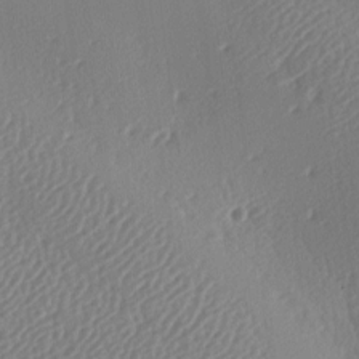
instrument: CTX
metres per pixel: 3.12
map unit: lAa
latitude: -8.9731
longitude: -128.1767
